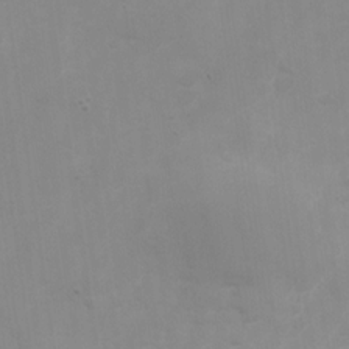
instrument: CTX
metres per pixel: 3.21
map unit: Nhu
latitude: -28.9164
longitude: -66.4790
